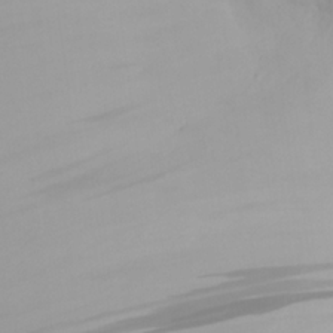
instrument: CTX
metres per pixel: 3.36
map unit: Aa
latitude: 21.8395
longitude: -146.7625
